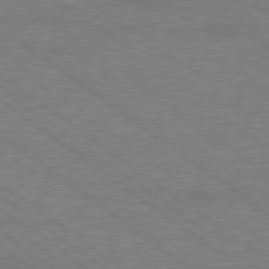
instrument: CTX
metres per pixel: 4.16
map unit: lApd
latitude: 79.4049
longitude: 167.0864
